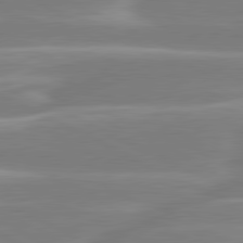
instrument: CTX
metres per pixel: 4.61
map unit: lApd
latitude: 80.9703
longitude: -130.4223
